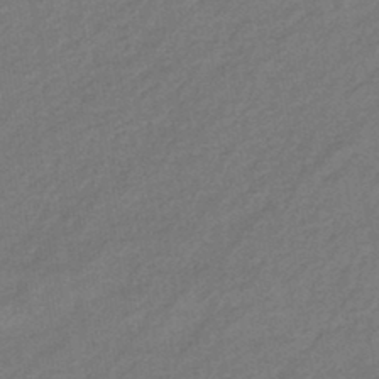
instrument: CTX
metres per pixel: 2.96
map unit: eHb
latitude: -41.8611
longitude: 83.5399
